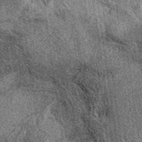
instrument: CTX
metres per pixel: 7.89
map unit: eAb
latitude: 36.7813
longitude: 107.7855
